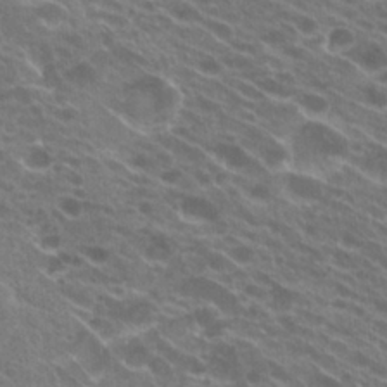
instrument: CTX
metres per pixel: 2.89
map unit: Hto
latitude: 23.7072
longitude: -40.5734
